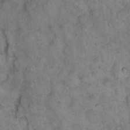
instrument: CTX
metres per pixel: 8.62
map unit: eHh
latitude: 15.2537
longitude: -64.5546
